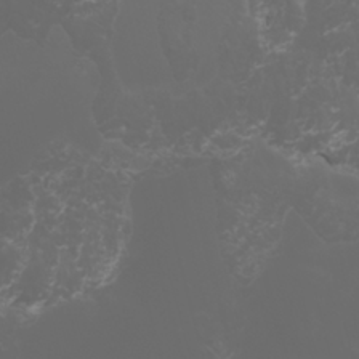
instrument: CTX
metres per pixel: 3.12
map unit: Htu
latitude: -5.5777
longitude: -74.0633
